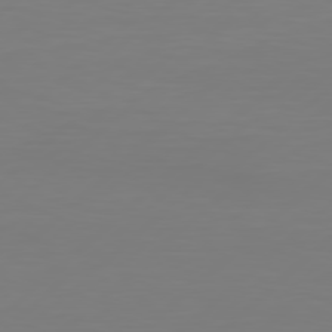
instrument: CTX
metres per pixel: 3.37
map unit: Hpe
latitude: 78.5546
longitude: -122.2145
